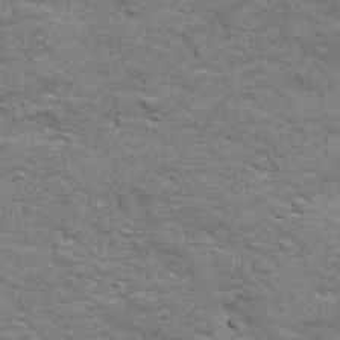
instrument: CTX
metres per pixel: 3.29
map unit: Ave
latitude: 18.5168
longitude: -132.4601
